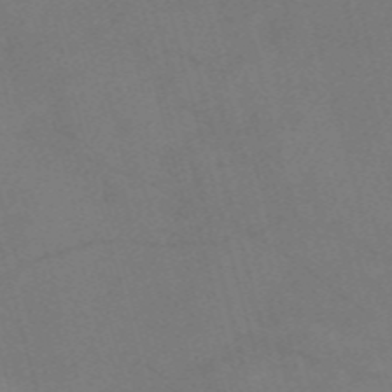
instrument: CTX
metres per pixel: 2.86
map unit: Nve
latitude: -58.4062
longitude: 51.4643
